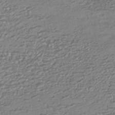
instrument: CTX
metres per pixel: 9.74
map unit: HNhu
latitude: -44.9731
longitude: 96.0472
